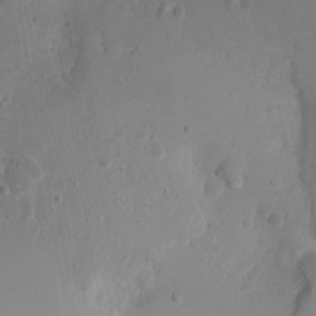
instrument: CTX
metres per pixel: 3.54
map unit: Nhu
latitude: 2.1200
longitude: -14.9514
